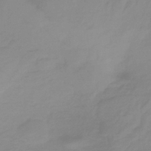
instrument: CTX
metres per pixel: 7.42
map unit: HNb
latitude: -32.5763
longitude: 60.9353
